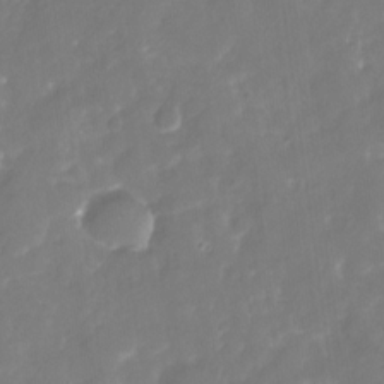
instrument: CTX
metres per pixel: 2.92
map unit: Nhu
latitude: -29.3888
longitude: -78.2523
